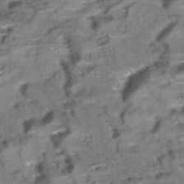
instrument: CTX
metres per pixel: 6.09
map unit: Aa
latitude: 10.5924
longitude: -141.6504
